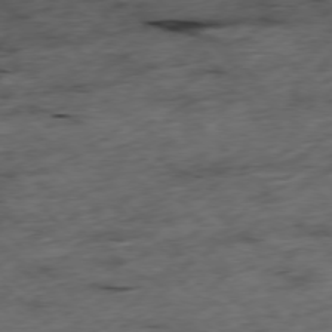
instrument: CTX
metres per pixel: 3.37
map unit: Ap
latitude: -77.4643
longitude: -60.1200
